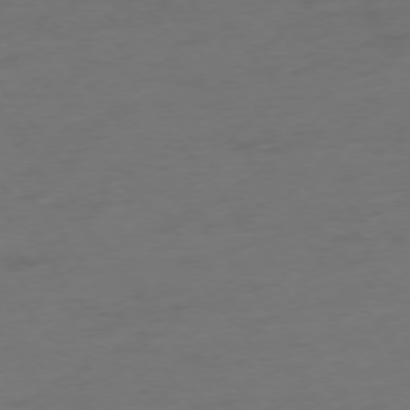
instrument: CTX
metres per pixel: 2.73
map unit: Hpe
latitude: -75.6344
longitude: -16.0822
